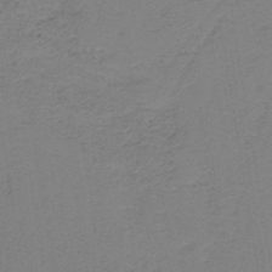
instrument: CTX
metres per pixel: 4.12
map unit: HNb
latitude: -42.8785
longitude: 49.1242
